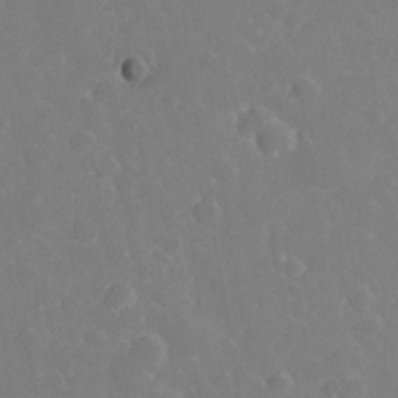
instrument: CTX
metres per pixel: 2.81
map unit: eHh
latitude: 33.1025
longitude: -60.9136
